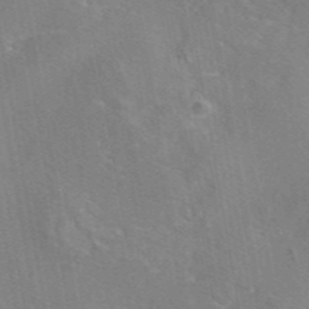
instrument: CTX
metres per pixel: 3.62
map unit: eAb
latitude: 45.6505
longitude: 109.1809
